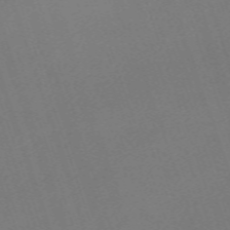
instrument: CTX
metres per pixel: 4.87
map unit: eHh
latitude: -63.5021
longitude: 50.6329
